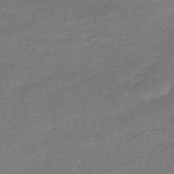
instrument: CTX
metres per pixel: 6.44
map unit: HNhu
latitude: -42.6329
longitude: 93.4265
